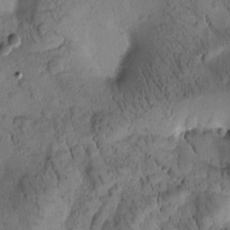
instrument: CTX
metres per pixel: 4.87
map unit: Htu
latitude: -3.0864
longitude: 171.6344
